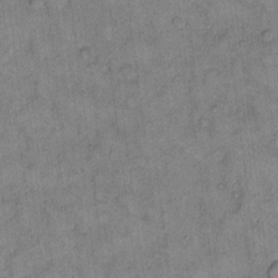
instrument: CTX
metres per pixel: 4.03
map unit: eHh
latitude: 10.8758
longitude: -63.8017
